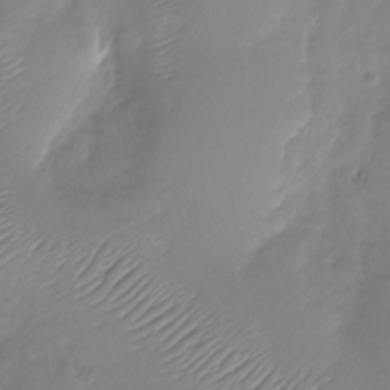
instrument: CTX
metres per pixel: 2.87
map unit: Nhu
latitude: -28.0472
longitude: -60.7057
